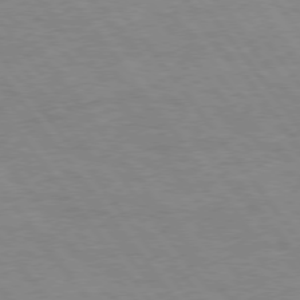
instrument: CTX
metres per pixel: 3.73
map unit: Hpe
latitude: 75.2726
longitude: -140.8380
